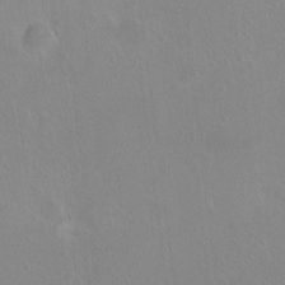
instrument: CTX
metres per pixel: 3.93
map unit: HNhu
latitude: 4.6490
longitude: 4.8786
